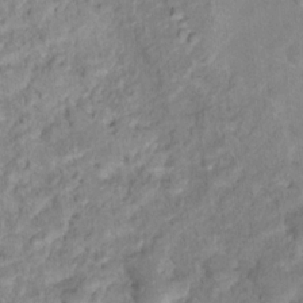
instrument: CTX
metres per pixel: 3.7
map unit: Hto
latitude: 16.8569
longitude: -38.6112
